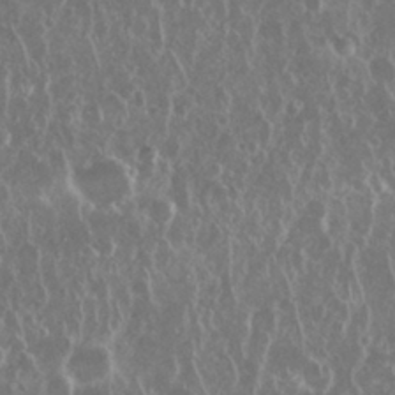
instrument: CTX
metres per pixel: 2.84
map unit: Nhu
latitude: 28.7813
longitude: -63.4427
